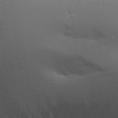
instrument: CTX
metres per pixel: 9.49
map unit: Aa
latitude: 29.5938
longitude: -134.4034
